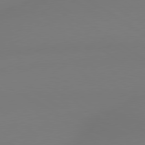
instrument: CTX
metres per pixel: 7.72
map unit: lApd
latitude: 79.1403
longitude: -143.6316
